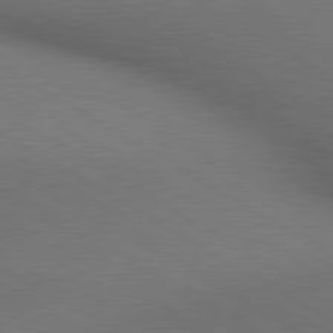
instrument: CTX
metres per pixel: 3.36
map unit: lApd
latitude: 80.3845
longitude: 136.2172
